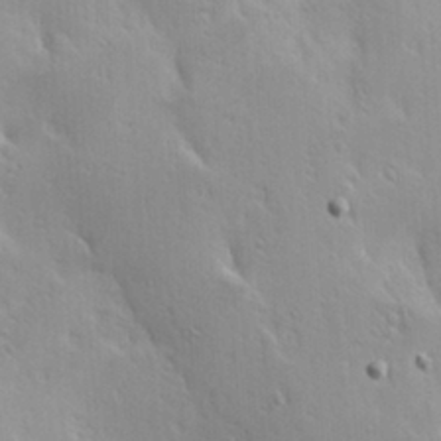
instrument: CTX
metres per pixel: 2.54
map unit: Hve
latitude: 23.4048
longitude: -96.7813
